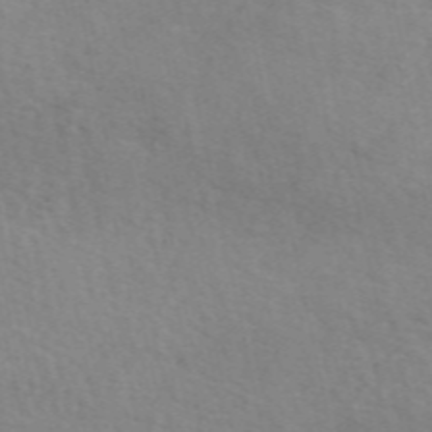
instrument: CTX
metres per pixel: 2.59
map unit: eAb
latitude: 51.1592
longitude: 107.1431
